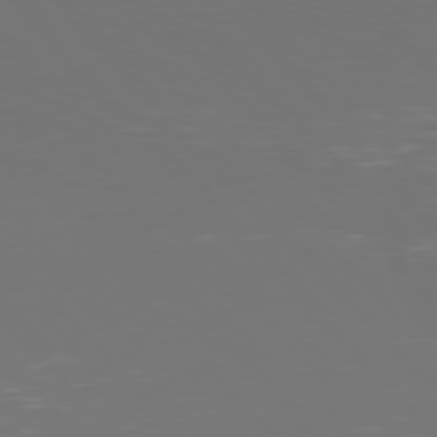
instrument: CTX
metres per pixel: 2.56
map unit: Hpe
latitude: 77.2537
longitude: -169.9717
